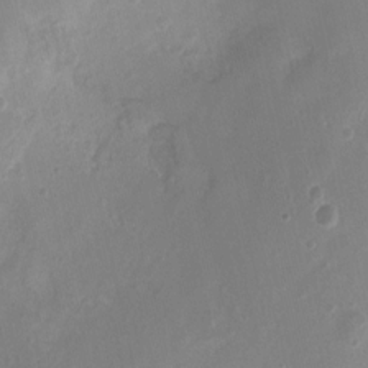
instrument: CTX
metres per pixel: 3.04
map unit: Nhu
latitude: 5.1025
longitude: -16.6302
